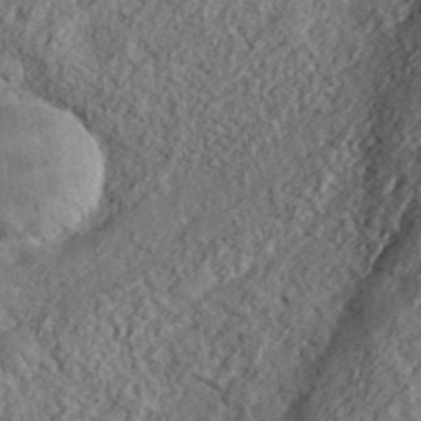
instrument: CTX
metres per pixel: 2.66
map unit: eHh
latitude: 37.7828
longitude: -81.2159
